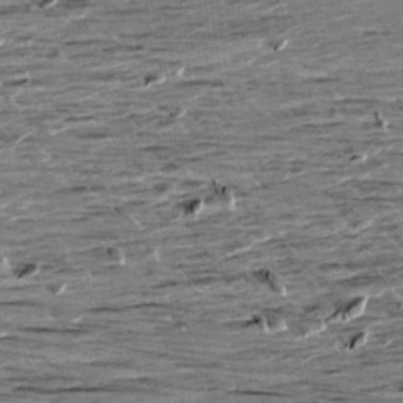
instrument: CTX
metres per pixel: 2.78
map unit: Aa
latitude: 9.6505
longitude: -139.5182
